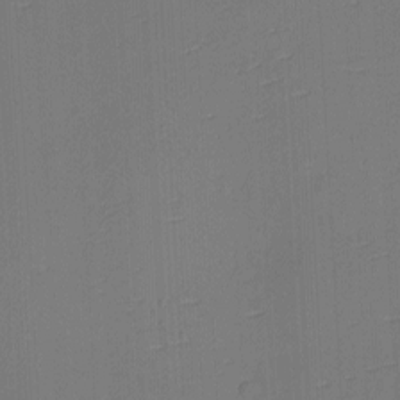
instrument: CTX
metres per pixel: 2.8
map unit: eHh
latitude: -3.5777
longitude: -79.6694
